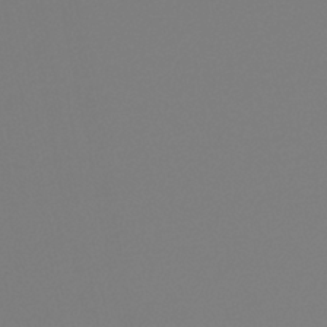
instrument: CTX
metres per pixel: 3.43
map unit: lHb
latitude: -37.6910
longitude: 58.0660
